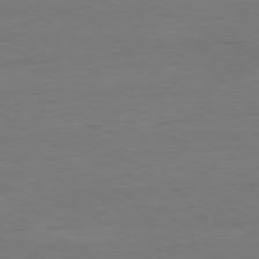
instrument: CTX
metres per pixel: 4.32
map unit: Ap
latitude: -80.5007
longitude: -82.7246
